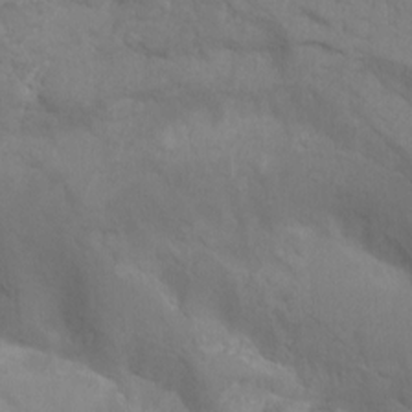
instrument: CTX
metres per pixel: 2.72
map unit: Hto
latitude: -10.4818
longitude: -38.0255
